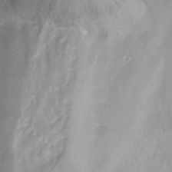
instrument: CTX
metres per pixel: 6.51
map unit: Ht
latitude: -16.2740
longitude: -42.5168
